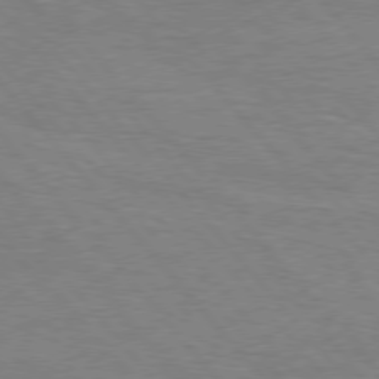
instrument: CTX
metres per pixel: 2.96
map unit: Hpe
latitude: 76.0633
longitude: -157.4993
